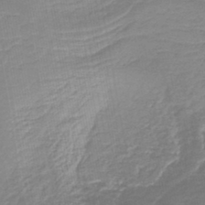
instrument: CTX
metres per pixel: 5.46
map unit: lHb
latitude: -44.9164
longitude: 61.0109
